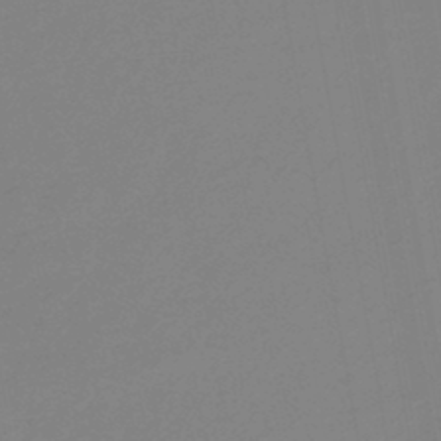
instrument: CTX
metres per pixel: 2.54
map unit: eHb
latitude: -45.2376
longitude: 88.0661
